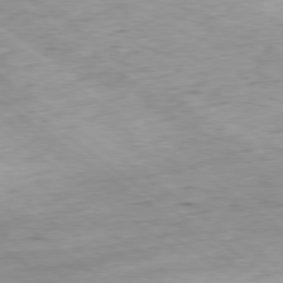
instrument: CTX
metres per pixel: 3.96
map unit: Hpe
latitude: -79.0864
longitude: 9.3887
